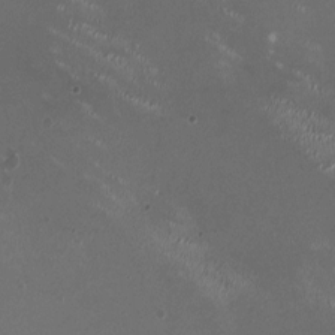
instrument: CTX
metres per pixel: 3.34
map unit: HNhu
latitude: 0.7057
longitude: -2.8758
